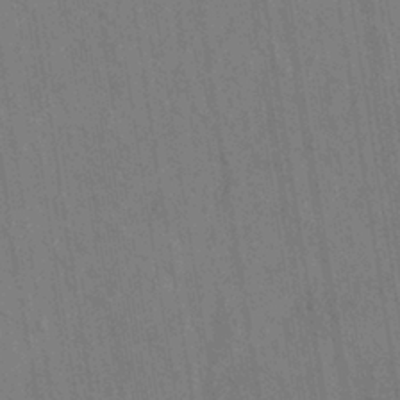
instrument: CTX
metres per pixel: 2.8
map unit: eHh
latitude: -39.6155
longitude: -26.7246
